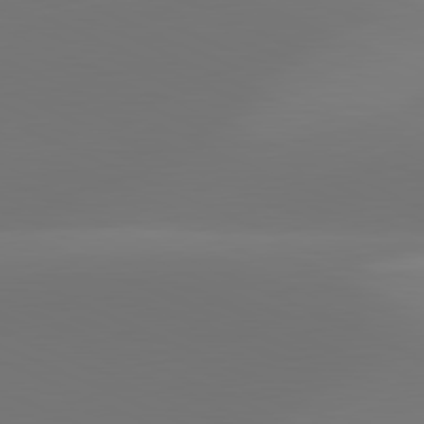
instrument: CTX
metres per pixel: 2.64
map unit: lApd
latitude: 81.7450
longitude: 128.6141
